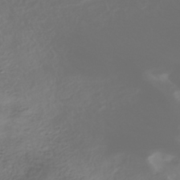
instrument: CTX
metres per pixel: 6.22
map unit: HNhu
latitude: -41.1053
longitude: 99.9178
